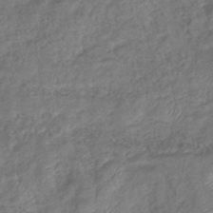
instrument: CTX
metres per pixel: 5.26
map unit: eHb
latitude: -39.7289
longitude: 79.0108
